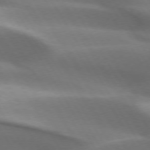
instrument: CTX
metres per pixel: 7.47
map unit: lApd
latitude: 73.1026
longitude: -51.7827
